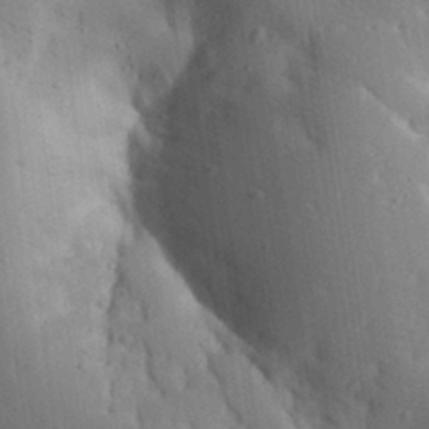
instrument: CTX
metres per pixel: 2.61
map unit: Aa
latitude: 32.7624
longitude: -144.6679
